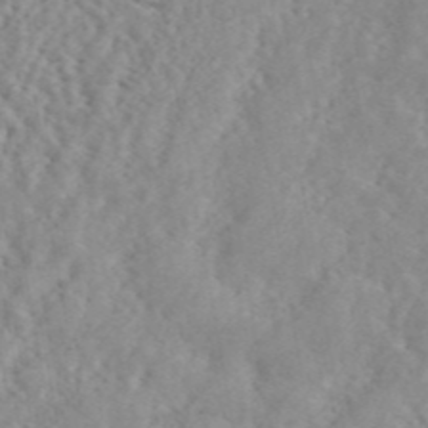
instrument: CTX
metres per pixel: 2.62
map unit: ANa
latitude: 44.4412
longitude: 21.0864
